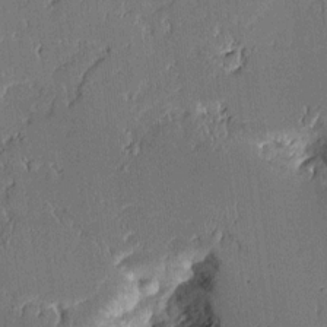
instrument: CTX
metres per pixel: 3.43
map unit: Aa
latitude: 11.5938
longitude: -127.9150
